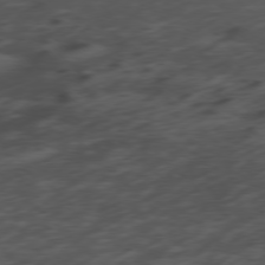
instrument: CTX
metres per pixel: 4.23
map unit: Ap
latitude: -78.2550
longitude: -61.7449
